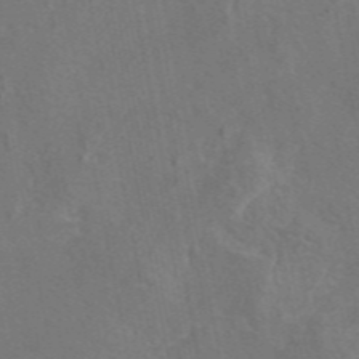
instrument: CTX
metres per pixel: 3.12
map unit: eAb
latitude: 46.1200
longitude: 107.5588
